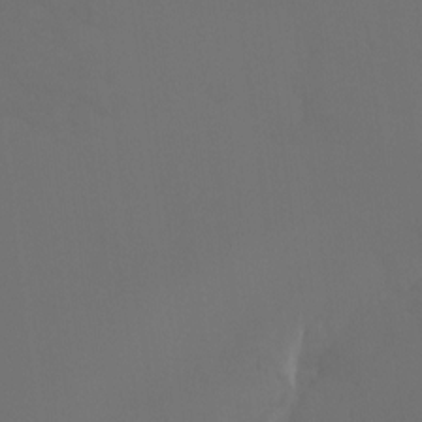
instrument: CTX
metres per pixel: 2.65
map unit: Htu
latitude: -14.5574
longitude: -47.6505
